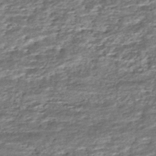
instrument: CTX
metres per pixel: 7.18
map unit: HNhu
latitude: -46.5007
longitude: 105.9178
